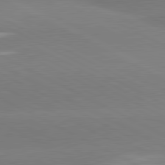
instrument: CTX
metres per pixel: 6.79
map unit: lApd
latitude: 81.0080
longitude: -153.8961
